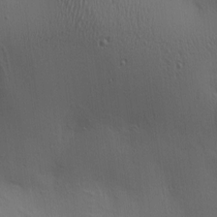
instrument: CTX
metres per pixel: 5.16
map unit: lAa
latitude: 5.4237
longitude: -113.0269
